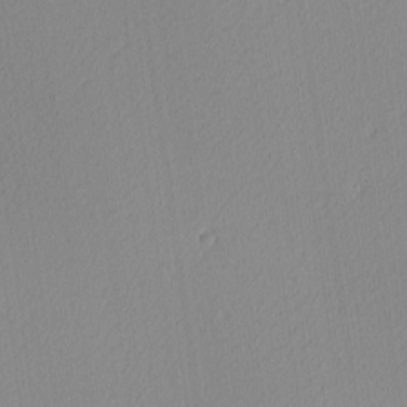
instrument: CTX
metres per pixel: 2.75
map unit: Ave
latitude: 3.2726
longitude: -114.8946
